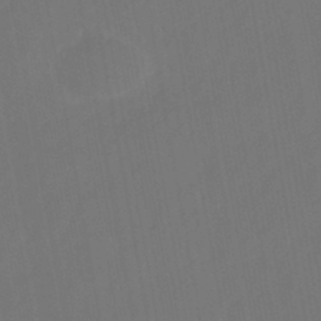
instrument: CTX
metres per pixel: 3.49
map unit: eHb
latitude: -43.9556
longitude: 87.9178
